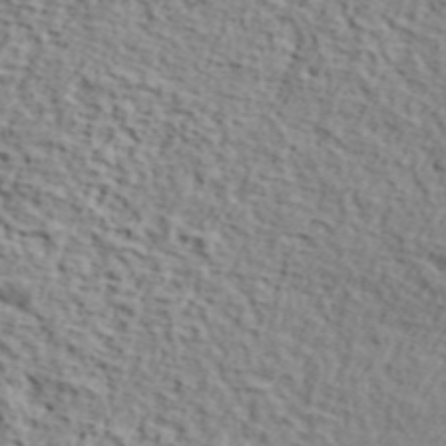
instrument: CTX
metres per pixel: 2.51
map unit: lHvf
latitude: 37.2348
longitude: -87.0458
